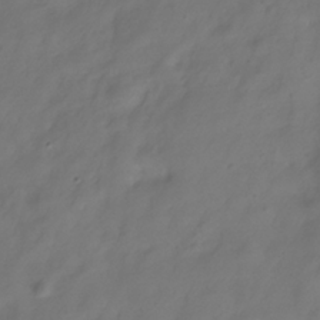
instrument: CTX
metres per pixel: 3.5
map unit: Hve
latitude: -33.3699
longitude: 90.5385
